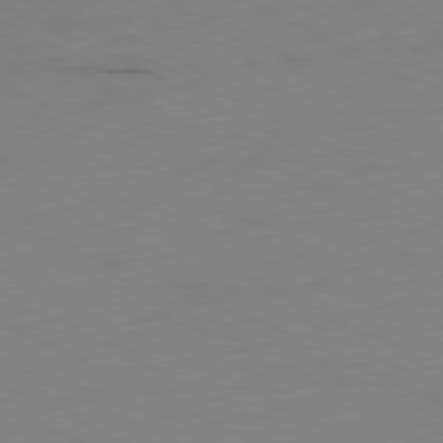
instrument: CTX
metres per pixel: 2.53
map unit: Ap
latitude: -81.0298
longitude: -94.8191
